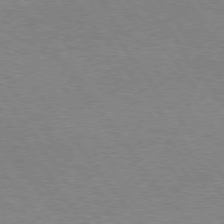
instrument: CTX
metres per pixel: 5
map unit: Hpe
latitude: 74.9136
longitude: -150.8191
